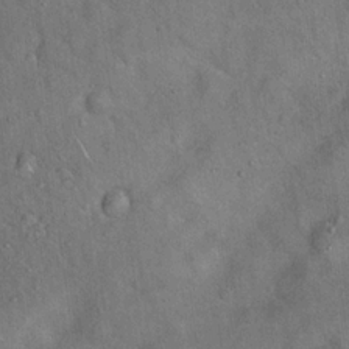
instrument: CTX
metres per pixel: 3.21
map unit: Hto
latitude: 18.0444
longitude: -52.8947
